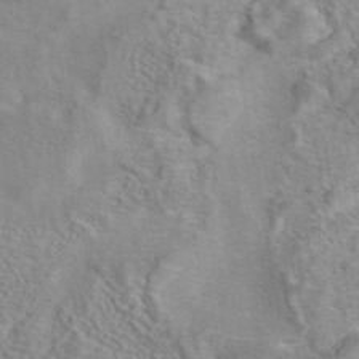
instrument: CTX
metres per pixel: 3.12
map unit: eAb
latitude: 42.3845
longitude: 103.8233
